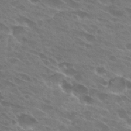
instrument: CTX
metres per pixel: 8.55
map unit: Hto
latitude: 27.8395
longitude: -42.5357
